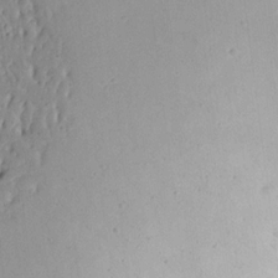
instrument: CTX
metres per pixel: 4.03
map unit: Aa
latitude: 14.3090
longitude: -140.1199
